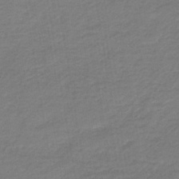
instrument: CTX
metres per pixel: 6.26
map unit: HNb
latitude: -42.1416
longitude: 51.1809
